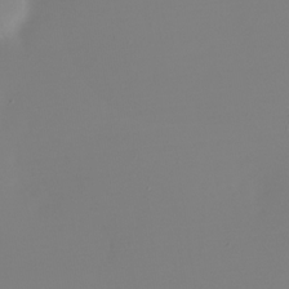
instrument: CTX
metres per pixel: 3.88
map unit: Nhu
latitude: -28.0283
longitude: -79.0837
